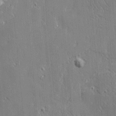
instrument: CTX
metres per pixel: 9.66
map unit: Htu
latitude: -4.9730
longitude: 174.5195
